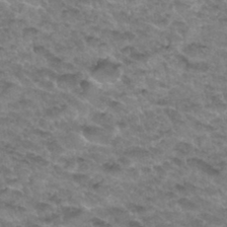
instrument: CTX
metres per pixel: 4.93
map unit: Hto
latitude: 33.8016
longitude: -48.7813
